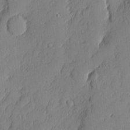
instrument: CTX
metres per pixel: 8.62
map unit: eHh
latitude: 4.2145
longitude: -76.1389
